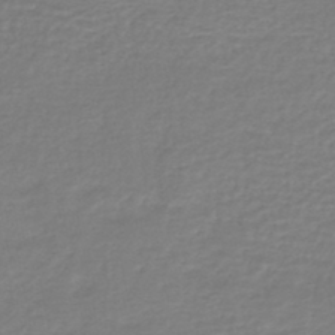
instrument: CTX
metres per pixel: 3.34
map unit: HNhu
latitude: -46.6896
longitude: 98.4440
